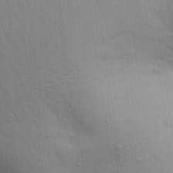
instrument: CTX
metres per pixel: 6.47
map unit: Aa
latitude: 29.0080
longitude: -147.2915
